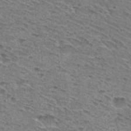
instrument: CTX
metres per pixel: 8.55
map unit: Hto
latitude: 30.0822
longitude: -47.0648
